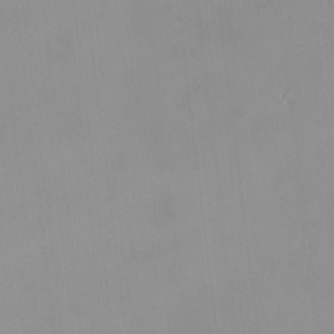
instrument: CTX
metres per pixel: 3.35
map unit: HNhu
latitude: 2.9891
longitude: 7.5777
